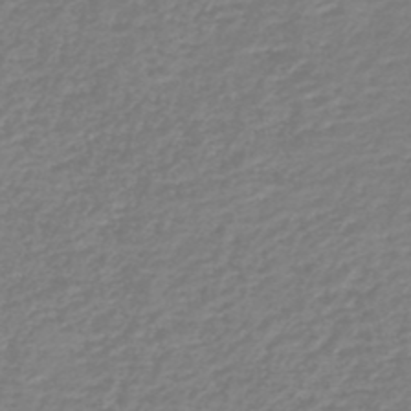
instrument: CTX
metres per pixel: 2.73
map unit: lHb
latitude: -46.5762
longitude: 61.6533
